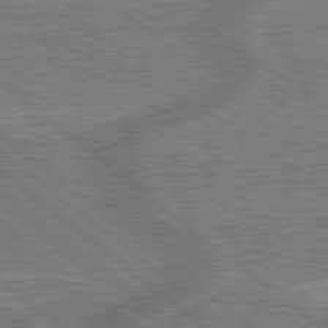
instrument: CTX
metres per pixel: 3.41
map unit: lApd
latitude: 79.2348
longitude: 175.1809
